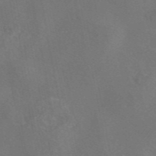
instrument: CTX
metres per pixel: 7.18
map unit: eAb
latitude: 46.1578
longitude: 109.9556
